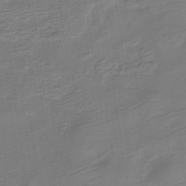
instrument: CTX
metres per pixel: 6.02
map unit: Hve
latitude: -32.9542
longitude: 92.8597
